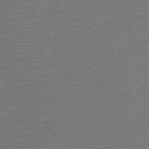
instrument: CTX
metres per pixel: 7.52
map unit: lHb
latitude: -42.8408
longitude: 77.1809
